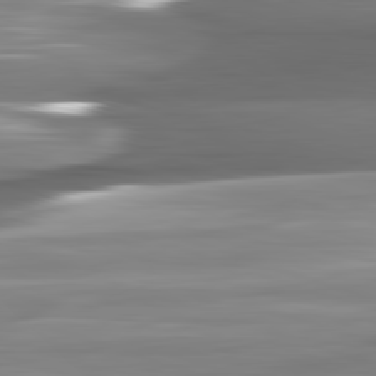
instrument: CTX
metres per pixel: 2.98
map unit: lApd
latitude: 82.2900
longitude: -141.1403
